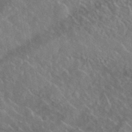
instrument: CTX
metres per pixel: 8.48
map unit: lHvf
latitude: 37.5182
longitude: -90.0633
